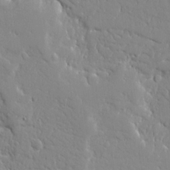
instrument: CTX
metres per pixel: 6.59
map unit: Ave
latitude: 16.9703
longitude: -141.1025
